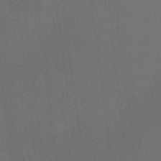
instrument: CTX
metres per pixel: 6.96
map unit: Ht
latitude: -8.5574
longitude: -38.9514
